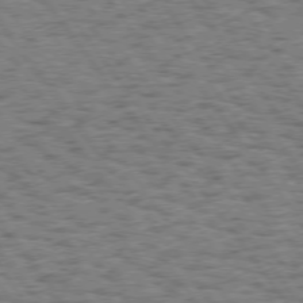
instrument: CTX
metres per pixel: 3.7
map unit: Hpe
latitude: 74.1956
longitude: -134.9702
